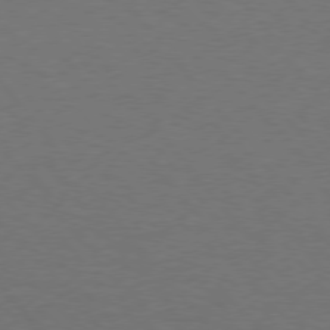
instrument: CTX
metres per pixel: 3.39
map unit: Hpe
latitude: 75.8394
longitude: -144.5546
